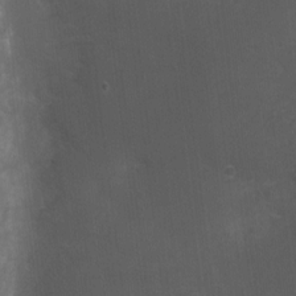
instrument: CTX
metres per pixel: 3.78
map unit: Nhu
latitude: 3.6127
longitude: -16.8946
